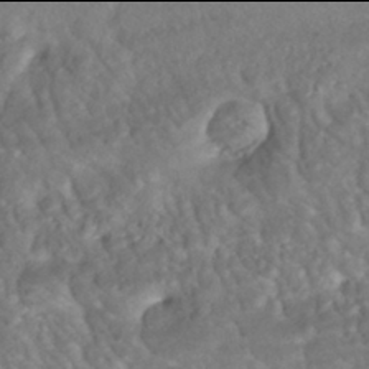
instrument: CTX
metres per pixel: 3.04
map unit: ANa
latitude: -42.0094
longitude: 108.6329
